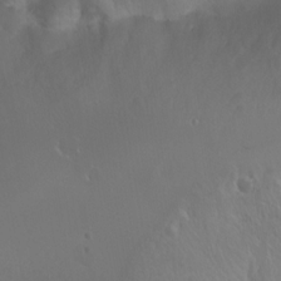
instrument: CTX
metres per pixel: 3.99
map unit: Htu
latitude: -6.1983
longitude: -69.0836
